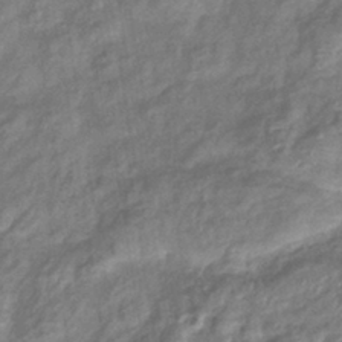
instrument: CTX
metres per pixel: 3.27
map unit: eHb
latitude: -39.3321
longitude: 78.6329
